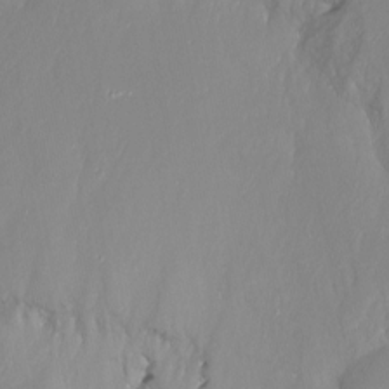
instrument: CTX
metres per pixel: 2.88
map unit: Ht
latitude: -15.0676
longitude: -54.2900
